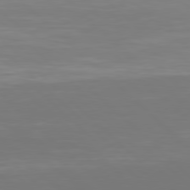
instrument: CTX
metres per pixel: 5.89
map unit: Hpe
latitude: 78.1011
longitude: -170.1389
